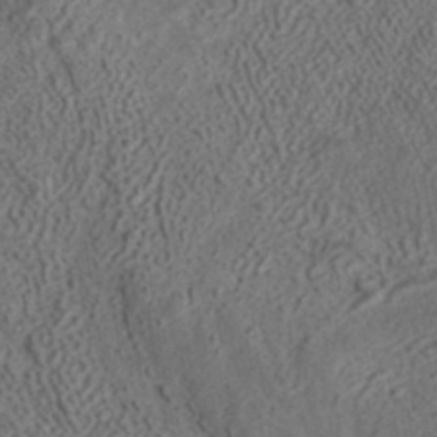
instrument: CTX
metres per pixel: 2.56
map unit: ANa
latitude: 38.0444
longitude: 20.4251
